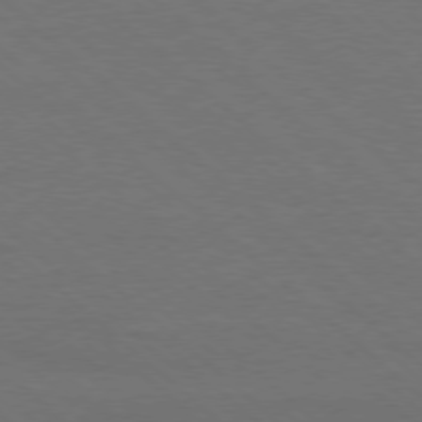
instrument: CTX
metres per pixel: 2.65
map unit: Ap
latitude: -78.5195
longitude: -86.1767
